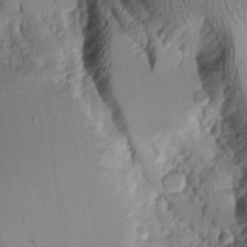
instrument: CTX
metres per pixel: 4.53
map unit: Aa
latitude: 10.0444
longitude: -127.3104
